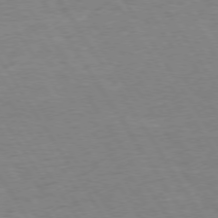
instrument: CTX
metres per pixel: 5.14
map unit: Hpe
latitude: 73.8962
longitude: -140.0444
